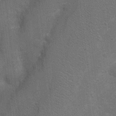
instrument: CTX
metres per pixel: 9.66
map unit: Nhu
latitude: 4.0255
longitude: -25.2348
